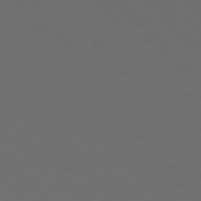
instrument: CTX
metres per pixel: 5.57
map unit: Hpe
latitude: 76.4979
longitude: -168.5168
